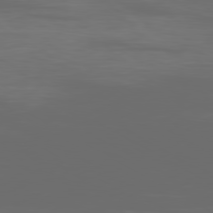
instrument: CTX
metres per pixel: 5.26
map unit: Ap
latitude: -80.2929
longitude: -93.2915
